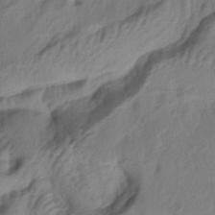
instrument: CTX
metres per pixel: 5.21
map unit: lAa
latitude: -5.0108
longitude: -123.8205
